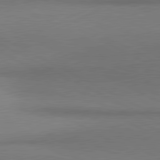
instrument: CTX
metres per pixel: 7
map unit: lApd
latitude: 80.9892
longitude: 154.5952
